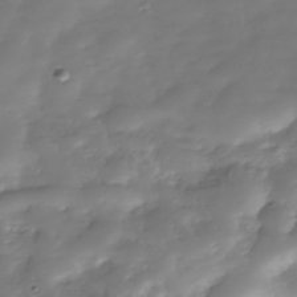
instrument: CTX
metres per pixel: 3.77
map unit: Nhe
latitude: -38.3306
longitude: -113.1781
